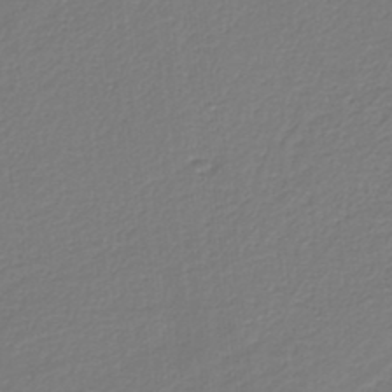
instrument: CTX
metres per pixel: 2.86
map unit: HNb
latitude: -37.7099
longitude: 55.8800
